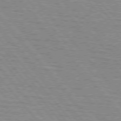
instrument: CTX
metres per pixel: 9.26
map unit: lApd
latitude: 75.6316
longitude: -75.3104
